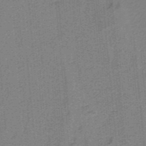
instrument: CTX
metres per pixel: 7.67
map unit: HNb
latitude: -38.2362
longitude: 54.3117
